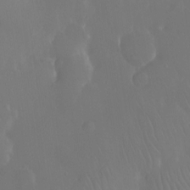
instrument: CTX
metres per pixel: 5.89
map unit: Ht
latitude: -11.6344
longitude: -43.8961
